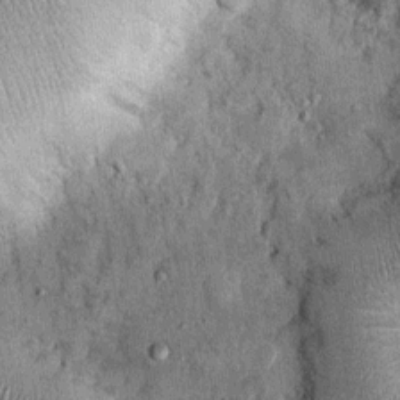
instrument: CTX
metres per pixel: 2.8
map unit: Nhu
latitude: 0.6301
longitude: -16.3656
